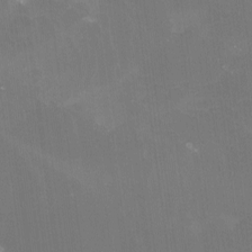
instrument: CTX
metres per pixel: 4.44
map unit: lHvf
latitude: -13.5021
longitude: -100.4979
